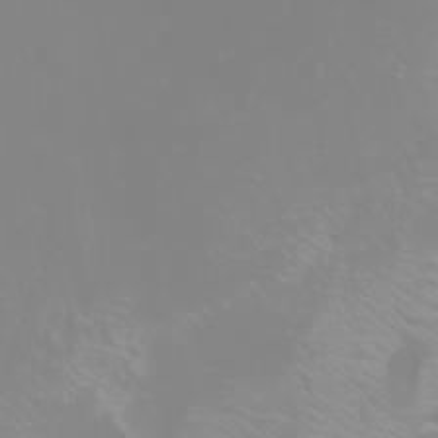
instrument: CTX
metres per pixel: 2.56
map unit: Htu
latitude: -0.4818
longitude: -77.4993
